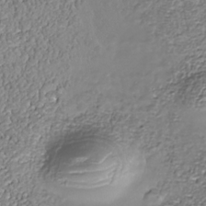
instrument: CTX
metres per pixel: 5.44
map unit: Nhe
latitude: -37.5021
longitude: -88.8002
